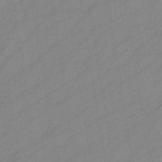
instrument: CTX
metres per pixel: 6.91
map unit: eHb
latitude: -37.8422
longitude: 78.4440
